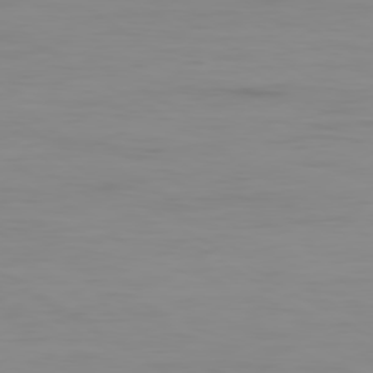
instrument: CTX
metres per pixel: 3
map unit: Ap
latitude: -79.5021
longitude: -77.9150
